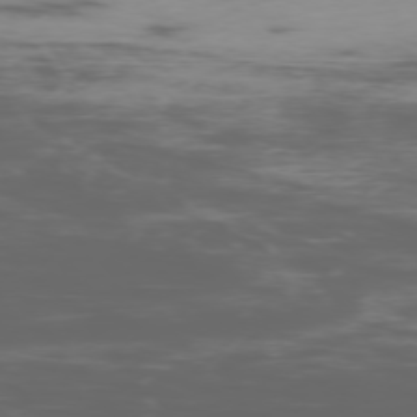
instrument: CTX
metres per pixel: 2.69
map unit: Ap
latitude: -76.2550
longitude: -69.4616
